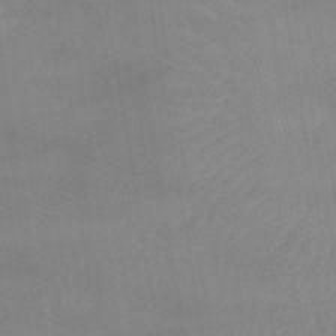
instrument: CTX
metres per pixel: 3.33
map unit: lHb
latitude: -40.1795
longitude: 66.6140
